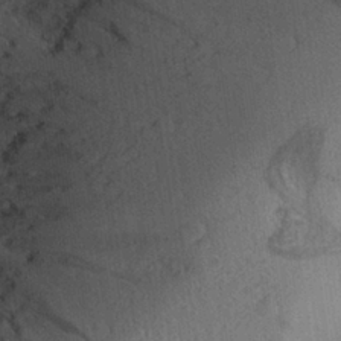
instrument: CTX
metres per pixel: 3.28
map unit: Aa
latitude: 25.9906
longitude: -145.4615
